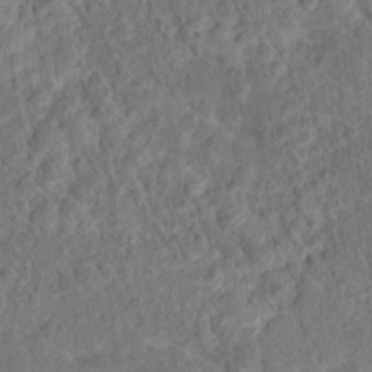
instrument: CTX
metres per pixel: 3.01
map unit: Hto
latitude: 17.2159
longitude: -40.5923
